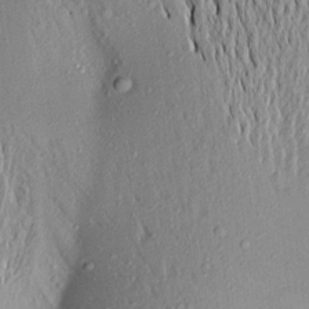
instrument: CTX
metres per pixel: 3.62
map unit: Aa
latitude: 17.8772
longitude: -148.4601
